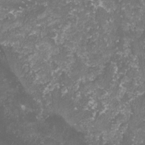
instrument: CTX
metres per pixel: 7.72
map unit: lHvf
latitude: -16.4818
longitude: -99.3292
